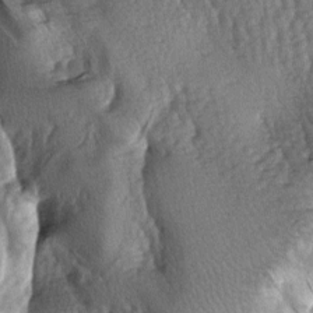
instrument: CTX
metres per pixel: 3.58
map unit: lAa
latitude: -6.4818
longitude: -125.7450
